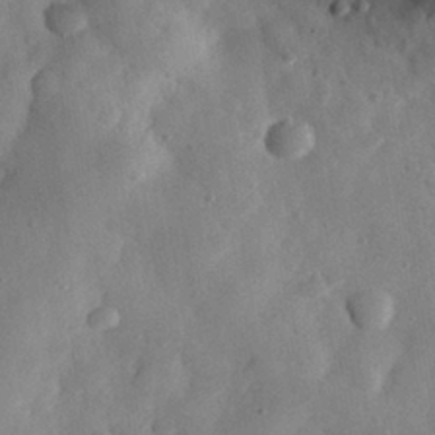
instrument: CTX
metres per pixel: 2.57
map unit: eHh
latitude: 29.7638
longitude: -73.8962
